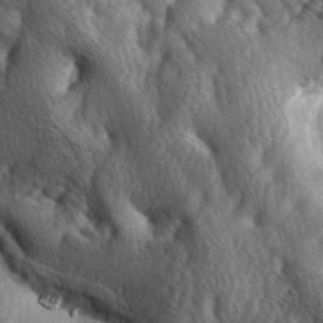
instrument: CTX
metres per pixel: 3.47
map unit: lAa
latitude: -5.0864
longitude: -124.5168
